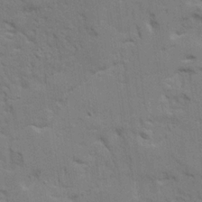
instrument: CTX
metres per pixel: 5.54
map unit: Ave
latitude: 22.8758
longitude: -130.3090
